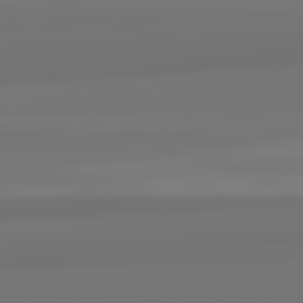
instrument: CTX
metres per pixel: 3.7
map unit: lApd
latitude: 82.3278
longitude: 171.6722
